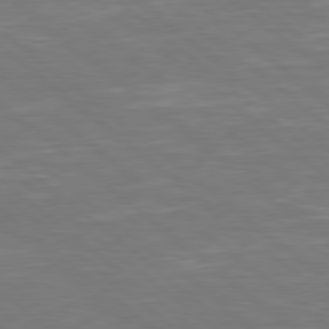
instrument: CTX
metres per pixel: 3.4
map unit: Hpe
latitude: 78.5168
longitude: -125.8394
